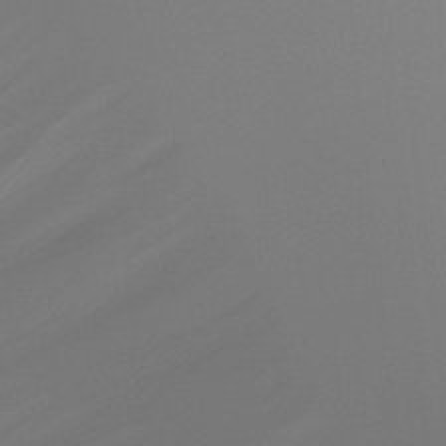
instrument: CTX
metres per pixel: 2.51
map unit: Ht
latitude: -16.3307
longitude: -48.9325
